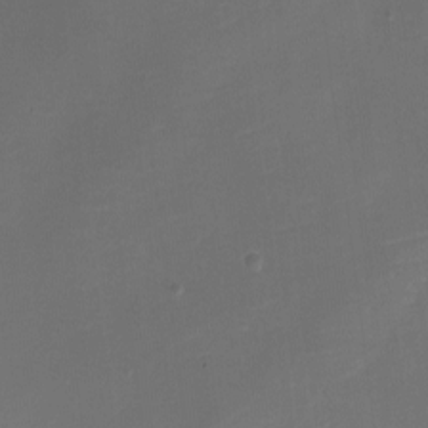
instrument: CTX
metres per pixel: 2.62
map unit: eHh
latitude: -6.5573
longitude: -78.1200
